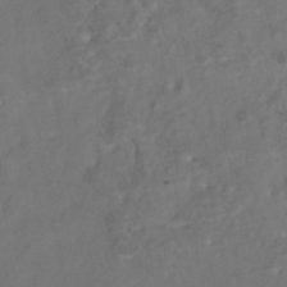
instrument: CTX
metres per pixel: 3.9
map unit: Nhe
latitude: -48.6708
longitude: -173.0080
